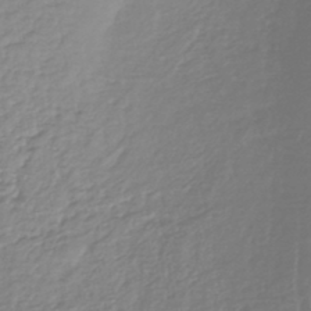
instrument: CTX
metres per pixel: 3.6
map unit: lHb
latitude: -41.8611
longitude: 69.1242
